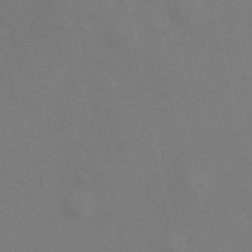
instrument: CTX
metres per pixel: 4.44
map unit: Hve
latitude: 33.4237
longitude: 150.7652
